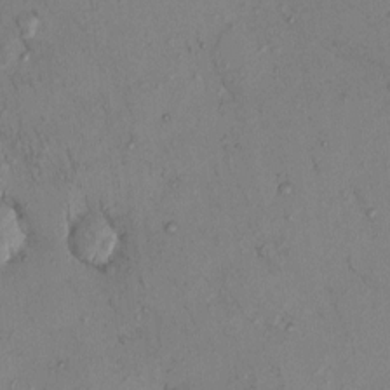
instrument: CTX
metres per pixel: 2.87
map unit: eHh
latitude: 0.2333
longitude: 16.8030
